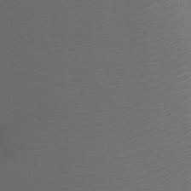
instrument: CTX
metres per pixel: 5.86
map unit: Ht
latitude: -1.7856
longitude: -19.0269
